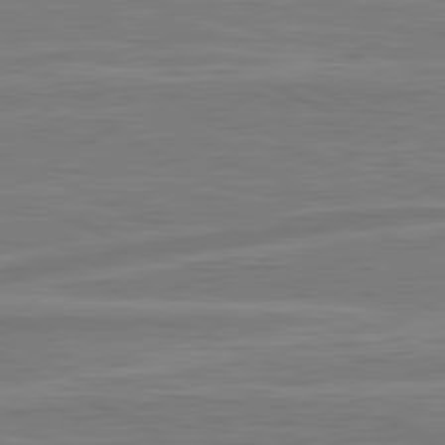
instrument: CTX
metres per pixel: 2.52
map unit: lApd
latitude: 81.1403
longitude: -174.3467
